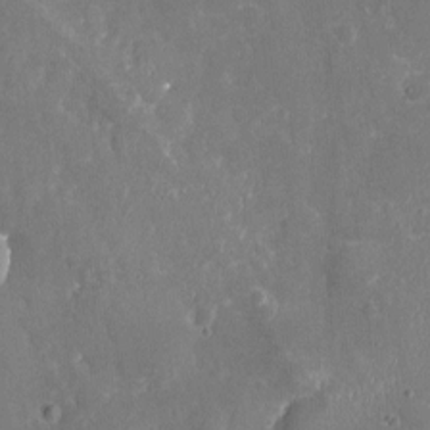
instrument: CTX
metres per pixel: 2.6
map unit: Nhu
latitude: -20.6707
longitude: -58.0822
